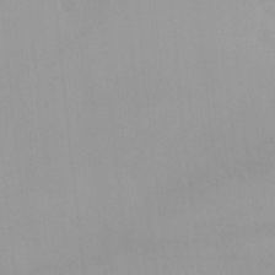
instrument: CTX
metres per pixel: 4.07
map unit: Nhu
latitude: -3.6154
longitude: -70.7435
